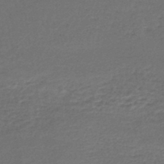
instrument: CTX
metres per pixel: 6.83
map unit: lHb
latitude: -46.3495
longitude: 63.3509
